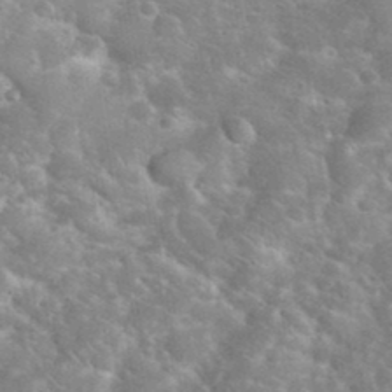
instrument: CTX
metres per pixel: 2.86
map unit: eHh
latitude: 37.8395
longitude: -64.7624
